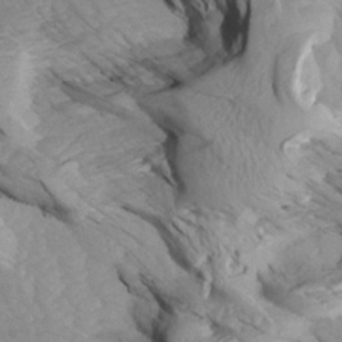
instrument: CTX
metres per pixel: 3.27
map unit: Aa
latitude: 27.2348
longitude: -133.6694
